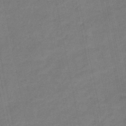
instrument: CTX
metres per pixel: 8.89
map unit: eHb
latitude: -45.6533
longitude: 87.5588
